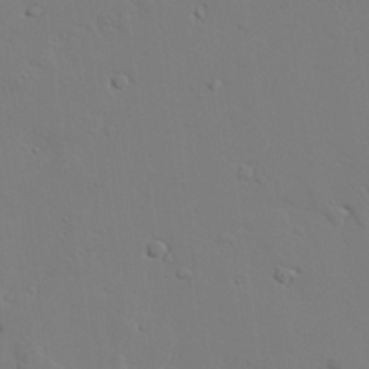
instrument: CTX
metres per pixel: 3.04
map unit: lAvf
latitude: 24.8569
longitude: -109.8205
